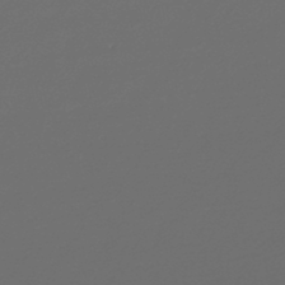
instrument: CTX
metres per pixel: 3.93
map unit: lHb
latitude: -46.1417
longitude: 71.4643
